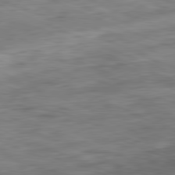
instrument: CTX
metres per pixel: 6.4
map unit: Ap
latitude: -81.9745
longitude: -70.9702
